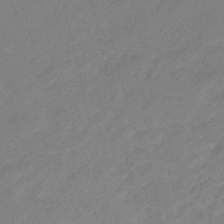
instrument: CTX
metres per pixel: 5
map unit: eHb
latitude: -46.5196
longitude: 86.4251
